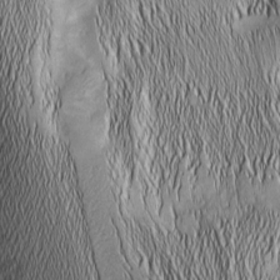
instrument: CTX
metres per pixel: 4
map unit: Nhu
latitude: -5.2754
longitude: -151.8961
